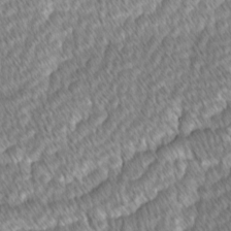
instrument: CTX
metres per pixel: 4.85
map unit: lAvf
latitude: -1.4833
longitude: -114.4223
